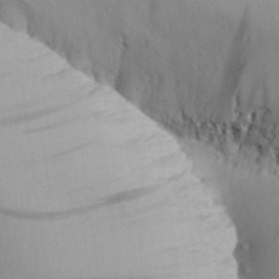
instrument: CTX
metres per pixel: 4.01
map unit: Aa
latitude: 26.7813
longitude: -135.1781
